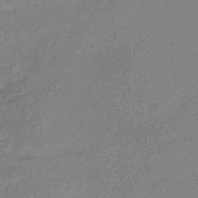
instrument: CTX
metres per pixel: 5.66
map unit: lHb
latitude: -33.5966
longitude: 69.0486
